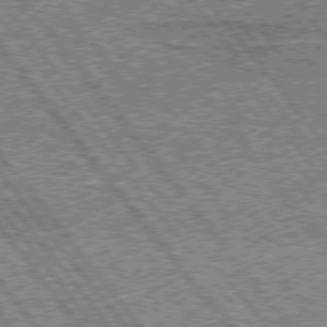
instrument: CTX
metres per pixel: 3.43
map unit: lApd
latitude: 75.4993
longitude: -77.1403
